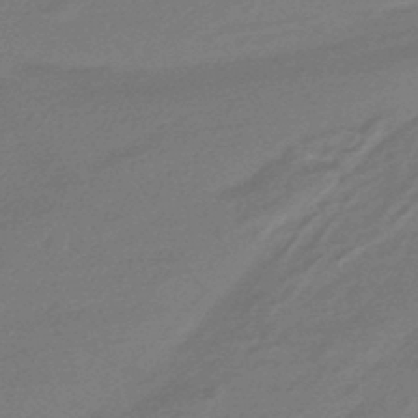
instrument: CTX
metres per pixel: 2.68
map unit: HNhu
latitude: -45.2187
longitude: 93.6344
